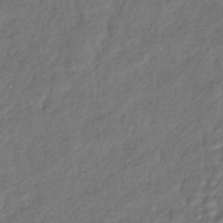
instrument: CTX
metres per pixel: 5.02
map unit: lHb
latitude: -39.8045
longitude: 74.1228
